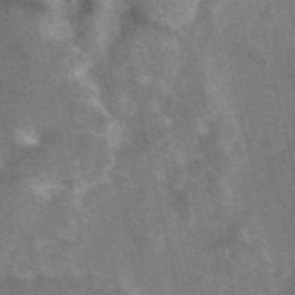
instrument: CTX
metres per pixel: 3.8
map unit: eAb
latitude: 47.3860
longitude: 119.0675
